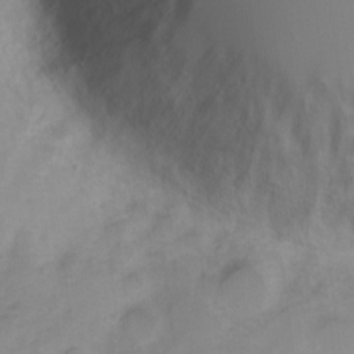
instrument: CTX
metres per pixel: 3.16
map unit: Nve
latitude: -21.6155
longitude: 106.2173
